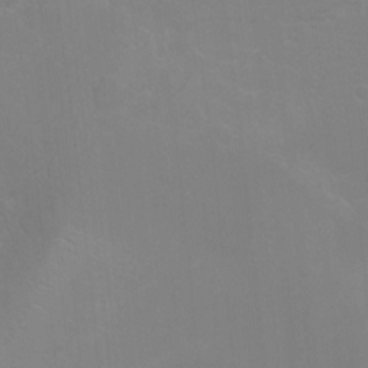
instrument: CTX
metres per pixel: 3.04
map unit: Ht
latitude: -0.0850
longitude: -38.0822
